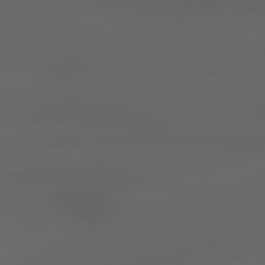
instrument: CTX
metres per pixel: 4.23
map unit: Hpe
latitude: 77.9339
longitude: -166.0444
